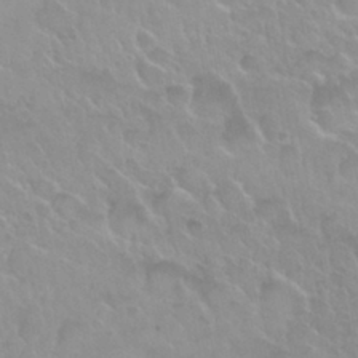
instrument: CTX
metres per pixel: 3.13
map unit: Nhu
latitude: 30.1011
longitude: -54.8191
